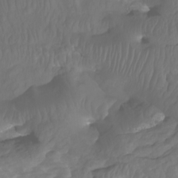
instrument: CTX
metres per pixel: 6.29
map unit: Nhu
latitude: -8.5574
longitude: -79.4616
